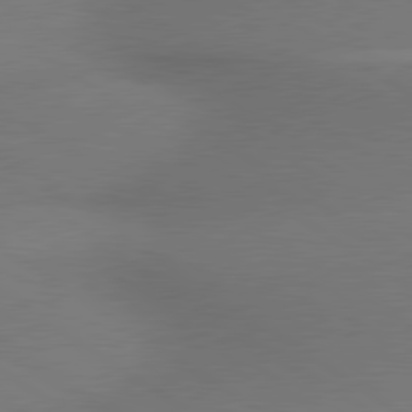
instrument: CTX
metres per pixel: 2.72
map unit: lApd
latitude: 79.7261
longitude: 178.6329
